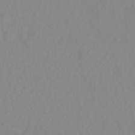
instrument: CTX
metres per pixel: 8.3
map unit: Hto
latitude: -8.2550
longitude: -47.6694
